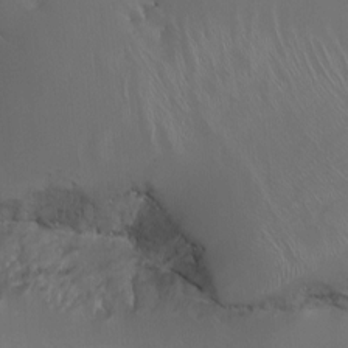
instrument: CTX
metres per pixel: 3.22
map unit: Nhu
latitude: -6.2928
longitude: -91.0270
